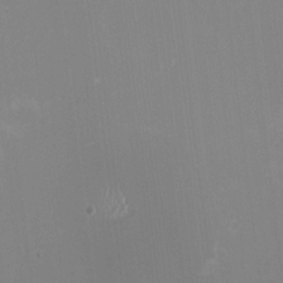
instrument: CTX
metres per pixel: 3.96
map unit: HNhu
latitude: -1.6533
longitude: -5.9339
